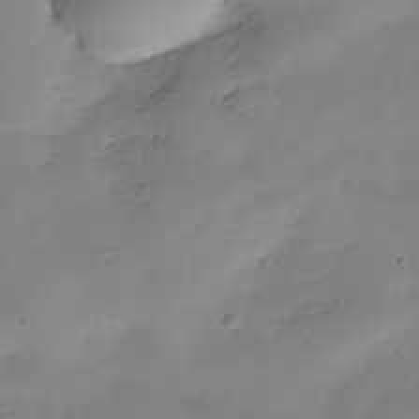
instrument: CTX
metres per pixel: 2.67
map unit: Nhe
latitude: -34.5196
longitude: -142.8380
